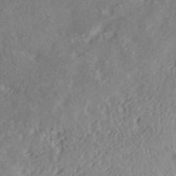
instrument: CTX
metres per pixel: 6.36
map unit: ANa
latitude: 35.5938
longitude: 13.4643
